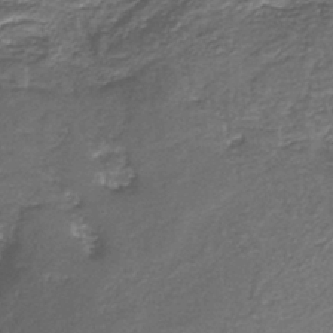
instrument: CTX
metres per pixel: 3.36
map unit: HNb
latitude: -37.6721
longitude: 51.4076
